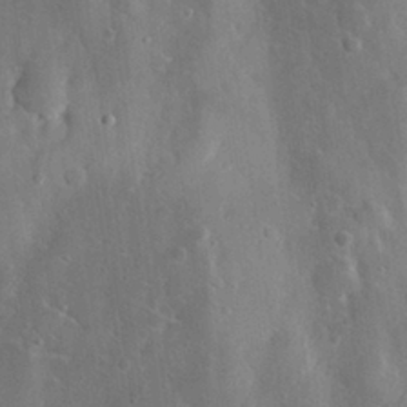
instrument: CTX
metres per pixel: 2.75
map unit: eHh
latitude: 28.9702
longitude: -78.1956
